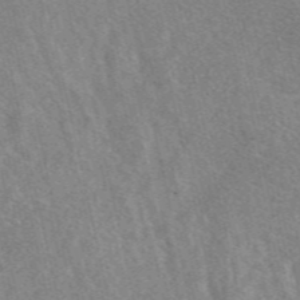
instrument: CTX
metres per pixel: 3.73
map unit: eAb
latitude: 47.8206
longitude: 119.0675
